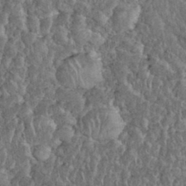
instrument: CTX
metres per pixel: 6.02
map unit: eHh
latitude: 36.8191
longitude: -61.9906
